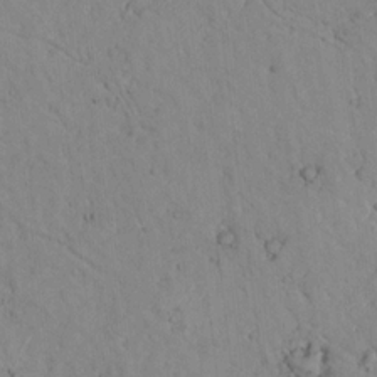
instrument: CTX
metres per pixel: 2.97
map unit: lAvf
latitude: 9.3293
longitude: 168.7085
